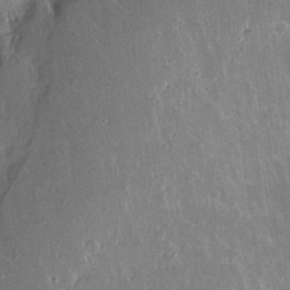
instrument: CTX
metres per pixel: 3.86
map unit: Aa
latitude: 10.1956
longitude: -125.8772
